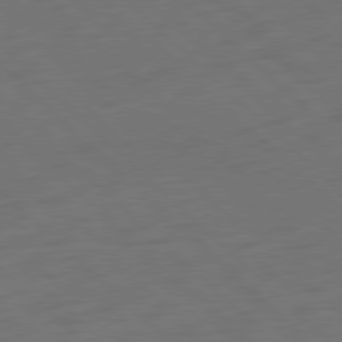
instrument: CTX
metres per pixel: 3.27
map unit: Ap
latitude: -80.0094
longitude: -55.2159
